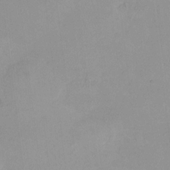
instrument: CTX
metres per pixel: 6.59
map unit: HNhu
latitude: 7.6694
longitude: 11.2187
